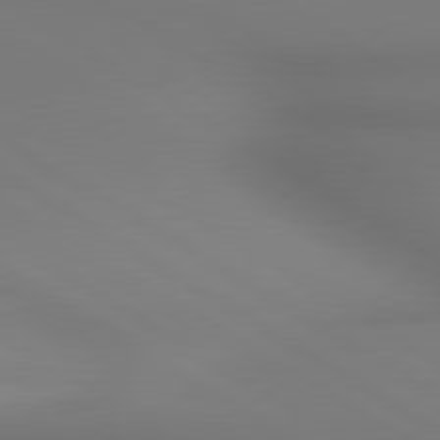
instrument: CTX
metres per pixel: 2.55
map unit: lApd
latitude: 80.4034
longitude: 137.8989
